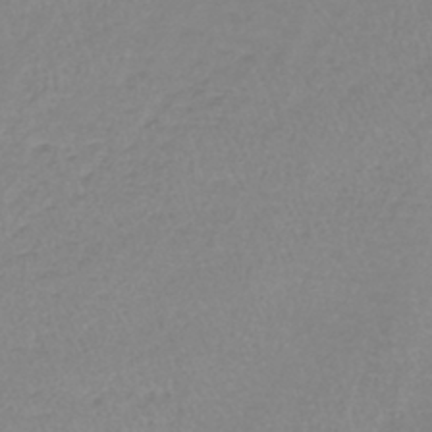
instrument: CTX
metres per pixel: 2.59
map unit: lHb
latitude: -41.0864
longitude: 64.7463
